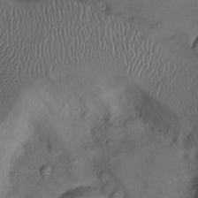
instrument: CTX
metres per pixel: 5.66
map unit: Ht
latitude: -2.8974
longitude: -13.4049
